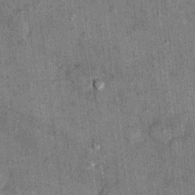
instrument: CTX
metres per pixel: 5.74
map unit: Hto
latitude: 10.6113
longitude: -36.3278
